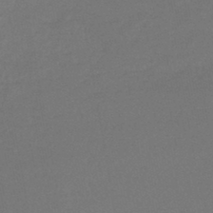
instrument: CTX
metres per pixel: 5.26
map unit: lHb
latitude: -43.0675
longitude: 73.6533
